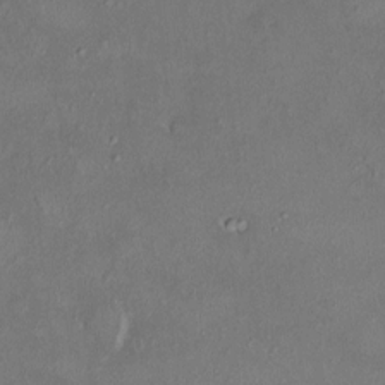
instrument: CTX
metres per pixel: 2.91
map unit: HNhu
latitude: 5.6883
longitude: 7.4454
